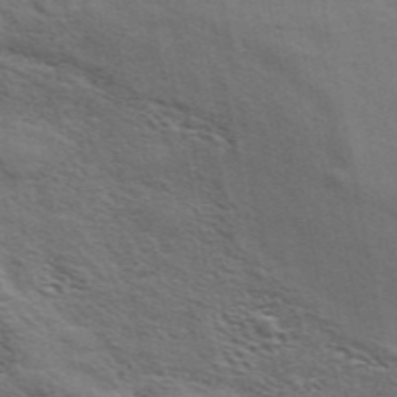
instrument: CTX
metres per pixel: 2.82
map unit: ANa
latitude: 48.5924
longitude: -74.6868
